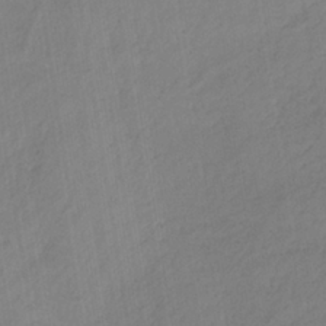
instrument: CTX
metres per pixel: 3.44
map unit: lHb
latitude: -36.8974
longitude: 69.3320
